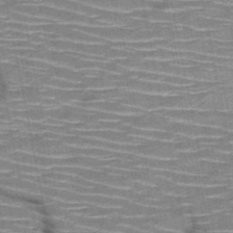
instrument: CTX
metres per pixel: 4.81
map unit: HNb
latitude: -51.0108
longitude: -44.3845
